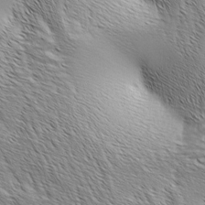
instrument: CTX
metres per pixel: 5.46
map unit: lAa
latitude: -4.4629
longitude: -122.0822
